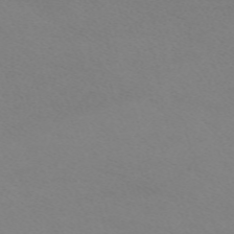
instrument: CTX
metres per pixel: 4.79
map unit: eHh
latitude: -62.3117
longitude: 48.6141
